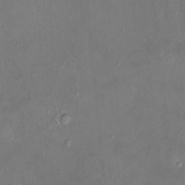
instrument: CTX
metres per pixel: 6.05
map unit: HNhu
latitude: 5.3293
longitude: 14.1417
